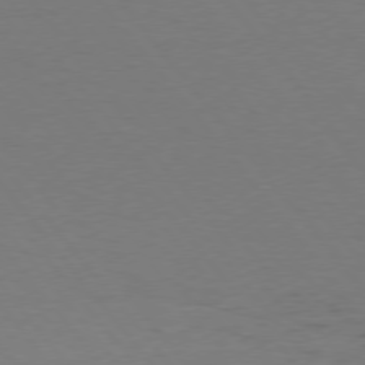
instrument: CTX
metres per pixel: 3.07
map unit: Hpe
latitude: 75.5182
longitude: -144.7435
